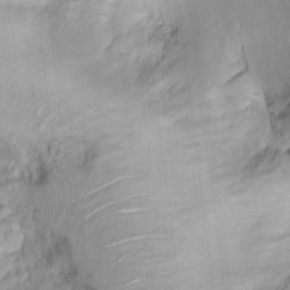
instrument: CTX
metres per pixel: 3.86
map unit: Nhu
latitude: 0.0822
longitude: -14.8191
